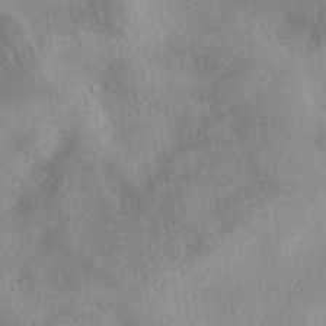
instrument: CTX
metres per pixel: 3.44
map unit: eAb
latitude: 40.0255
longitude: 109.0108
